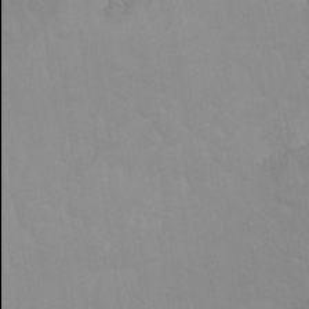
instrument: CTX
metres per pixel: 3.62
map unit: Nhu
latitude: 25.1781
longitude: -53.9906
